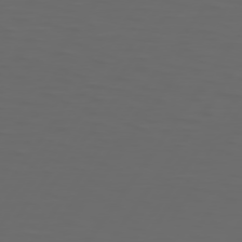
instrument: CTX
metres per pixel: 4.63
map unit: Hpe
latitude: 75.1970
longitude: -125.6882
